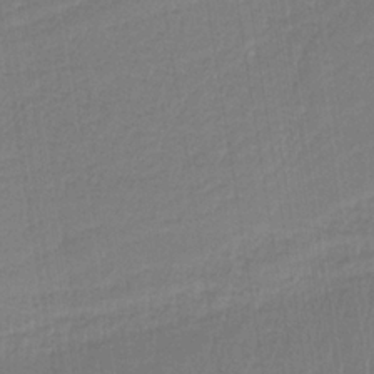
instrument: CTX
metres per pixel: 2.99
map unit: HNb
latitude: -36.9730
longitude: 57.5966
